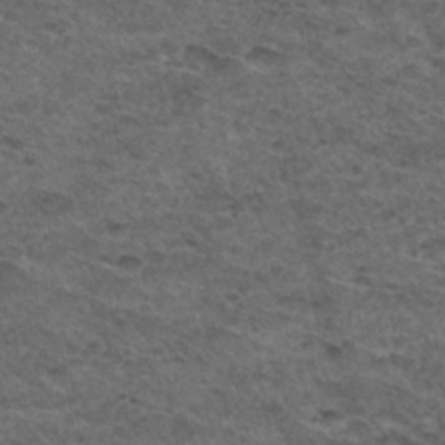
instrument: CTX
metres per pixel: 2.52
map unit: Hto
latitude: 33.1025
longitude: -48.1200
